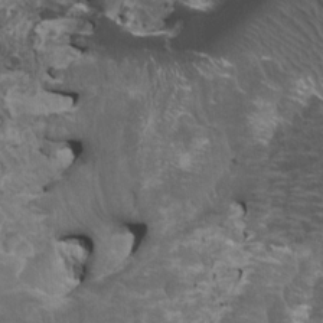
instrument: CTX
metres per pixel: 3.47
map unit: HNhu
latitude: 4.4223
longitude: 3.9367
